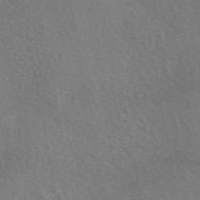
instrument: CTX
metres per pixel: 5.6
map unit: eAb
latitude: 51.3670
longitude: 115.4076
